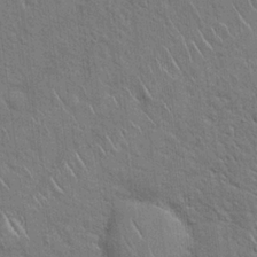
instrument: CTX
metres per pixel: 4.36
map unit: Hto
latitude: 19.8016
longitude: -52.2712
